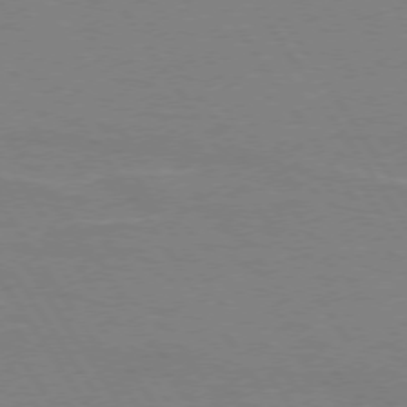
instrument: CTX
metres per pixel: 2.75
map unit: lApd
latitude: 73.9339
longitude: -56.5356
